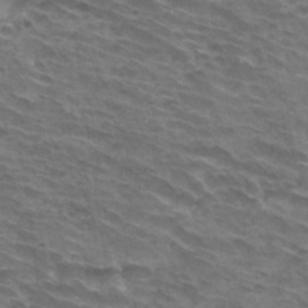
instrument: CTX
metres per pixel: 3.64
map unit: Hto
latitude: 33.3671
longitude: -43.0270
